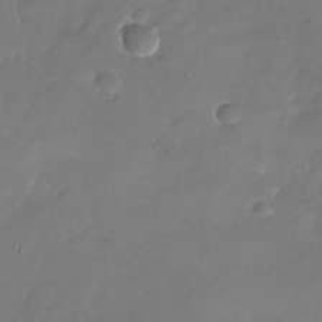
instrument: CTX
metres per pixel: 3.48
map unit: Nhu
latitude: -26.9541
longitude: -71.2726
